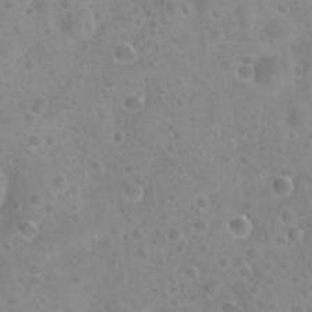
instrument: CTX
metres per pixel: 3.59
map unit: Nhu
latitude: 24.5923
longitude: -52.1389
